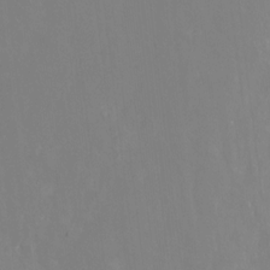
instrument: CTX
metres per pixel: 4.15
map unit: Hto
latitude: -14.2173
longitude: -41.7449
